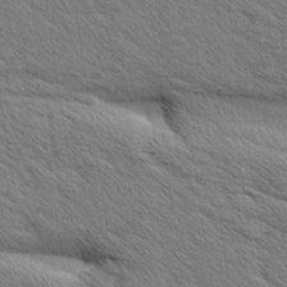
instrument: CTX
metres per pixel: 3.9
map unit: Aa
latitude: 6.6490
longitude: -137.0081
